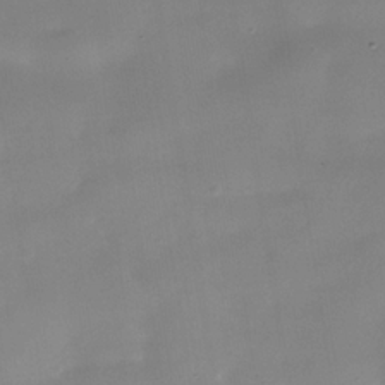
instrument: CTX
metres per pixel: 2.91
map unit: Nhe
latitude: -36.3873
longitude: -90.3845
